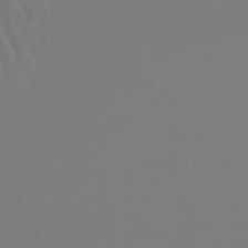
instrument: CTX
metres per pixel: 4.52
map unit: lHb
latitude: -47.4832
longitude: 62.0661
